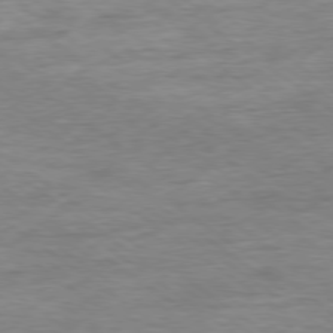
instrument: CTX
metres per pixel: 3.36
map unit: Ap
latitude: -79.0486
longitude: -101.8017
